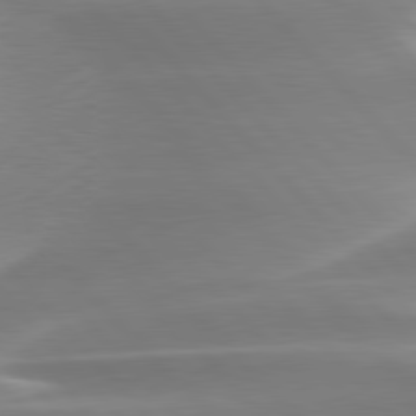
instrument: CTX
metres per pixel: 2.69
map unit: lApd
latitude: 79.8017
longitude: -114.5167
